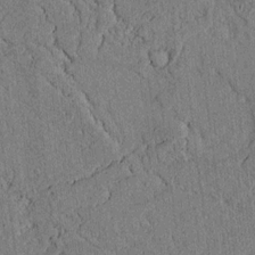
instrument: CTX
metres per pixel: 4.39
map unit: lAvf
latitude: 5.1214
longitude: 169.5399
